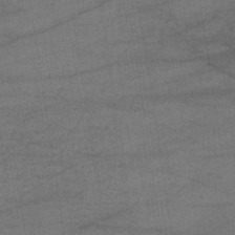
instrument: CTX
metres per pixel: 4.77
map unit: lHb
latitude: -34.8408
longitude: 64.1606
